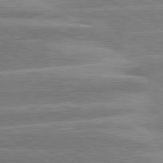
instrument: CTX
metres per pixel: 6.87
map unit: lApd
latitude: 81.1592
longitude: -128.6301
